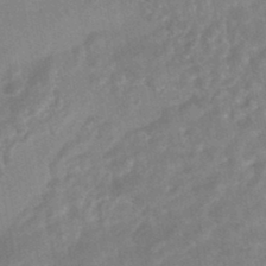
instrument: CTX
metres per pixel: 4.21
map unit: HNhu
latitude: -45.5399
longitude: 92.0472
